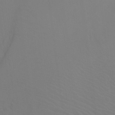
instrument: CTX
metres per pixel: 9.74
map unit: Ht
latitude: -8.5952
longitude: -37.7639
